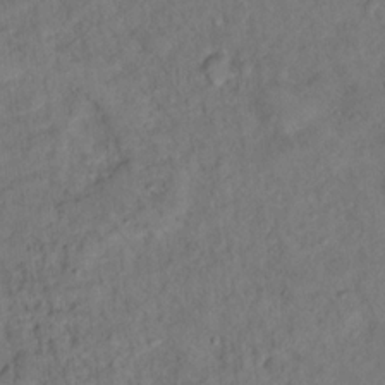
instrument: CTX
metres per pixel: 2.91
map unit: Ht
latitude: 15.1215
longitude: -37.1781
